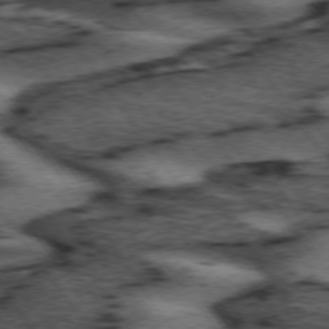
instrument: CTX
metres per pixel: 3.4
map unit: lApd
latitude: 74.1956
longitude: -73.7639
